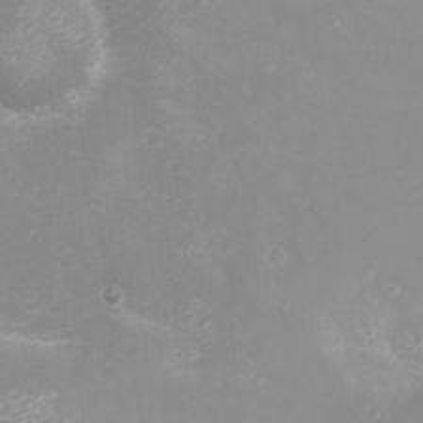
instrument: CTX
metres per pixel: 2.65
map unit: eHh
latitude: -4.2739
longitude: -75.1214
